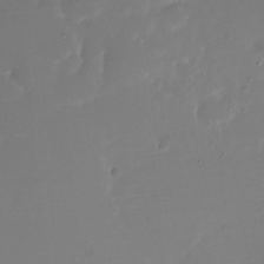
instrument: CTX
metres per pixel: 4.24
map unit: Nhu
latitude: -28.1984
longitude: -78.6680
